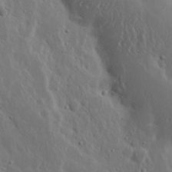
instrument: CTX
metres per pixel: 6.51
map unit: Nhu
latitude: 19.0836
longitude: -72.9325
